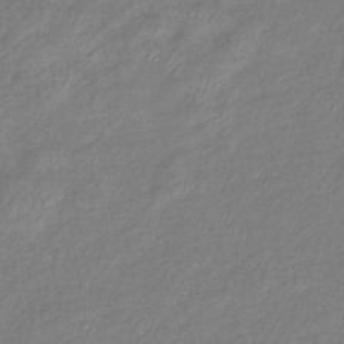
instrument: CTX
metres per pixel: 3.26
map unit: eHb
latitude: -41.9367
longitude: 81.8989
